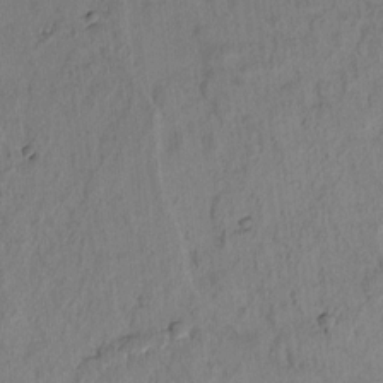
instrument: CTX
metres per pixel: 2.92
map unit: lAvf
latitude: 7.2726
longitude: 165.4644
